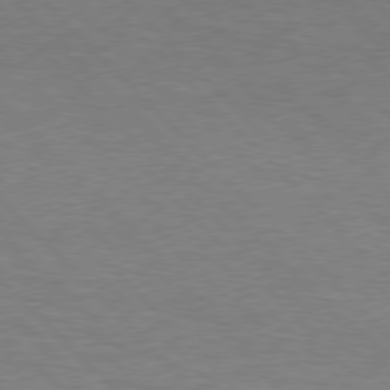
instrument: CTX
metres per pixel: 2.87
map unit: Hpe
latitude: 77.1403
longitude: -152.8002
